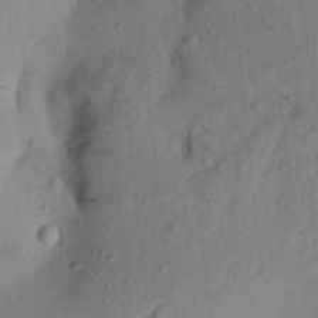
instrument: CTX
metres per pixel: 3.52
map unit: Aa
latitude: 20.6113
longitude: -147.5372
